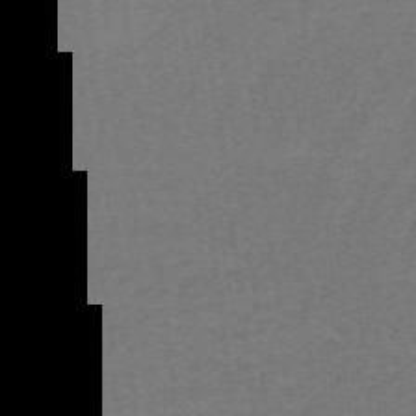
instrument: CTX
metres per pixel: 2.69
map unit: lHb
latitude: -41.9367
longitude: 54.0283
